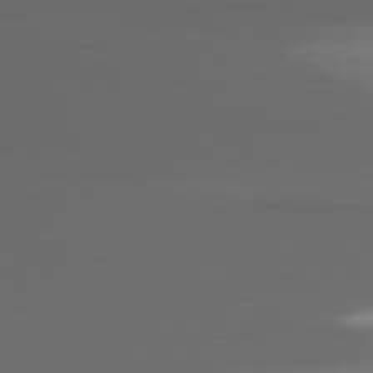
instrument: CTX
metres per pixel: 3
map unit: Ap
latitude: -78.8030
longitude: -76.6868
